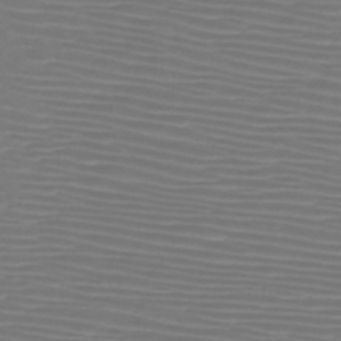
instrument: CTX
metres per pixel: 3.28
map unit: HNb
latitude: -46.8030
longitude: -42.2712
